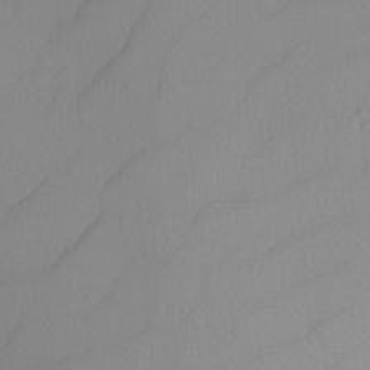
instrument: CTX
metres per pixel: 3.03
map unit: Nhu
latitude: -6.0661
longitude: -90.2145
